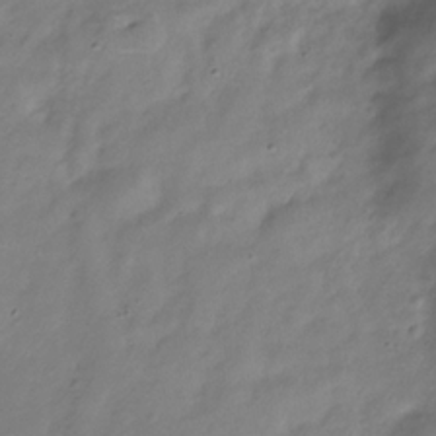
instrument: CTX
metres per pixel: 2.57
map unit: Hve
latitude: -32.7652
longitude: 90.5952
